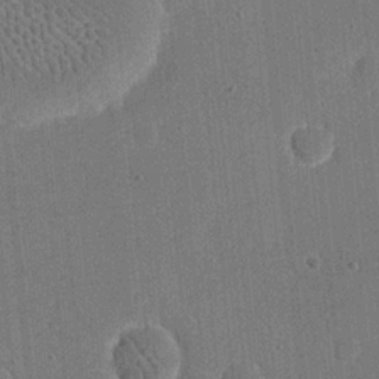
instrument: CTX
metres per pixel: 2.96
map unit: eHh
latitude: 19.5938
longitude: -68.0255
